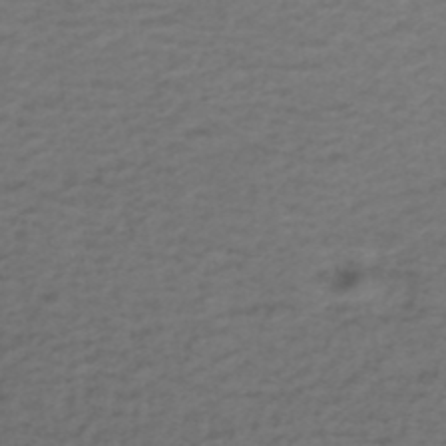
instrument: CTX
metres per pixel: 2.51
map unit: ANa
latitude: 39.6127
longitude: 23.2187
